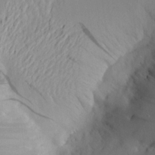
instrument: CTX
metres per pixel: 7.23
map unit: Aa
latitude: 20.5357
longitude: -145.5560
